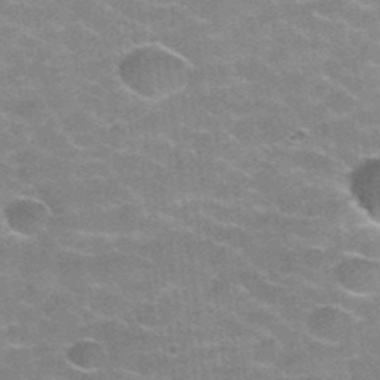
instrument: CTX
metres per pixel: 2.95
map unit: Hto
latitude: 35.4426
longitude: -52.9136
